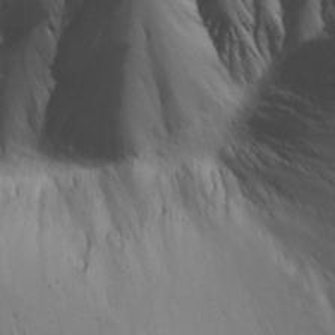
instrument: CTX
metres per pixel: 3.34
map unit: Ave
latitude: 23.1592
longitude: -131.5560
